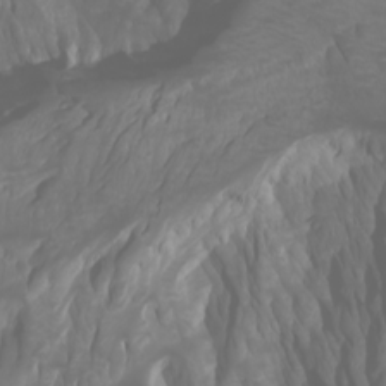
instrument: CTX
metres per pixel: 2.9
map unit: Htu
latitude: -0.9920
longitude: -75.7828
